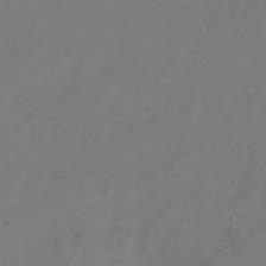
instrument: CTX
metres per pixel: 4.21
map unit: Hve
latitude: -34.4629
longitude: 90.4440
